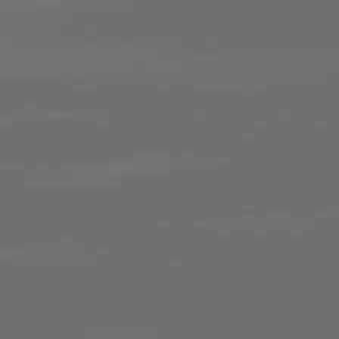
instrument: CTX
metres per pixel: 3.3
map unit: lApd
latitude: 80.4979
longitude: -138.0633
